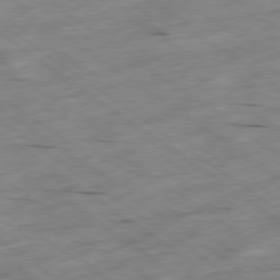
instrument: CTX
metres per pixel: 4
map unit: Hpe
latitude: -78.6140
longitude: -21.7261
